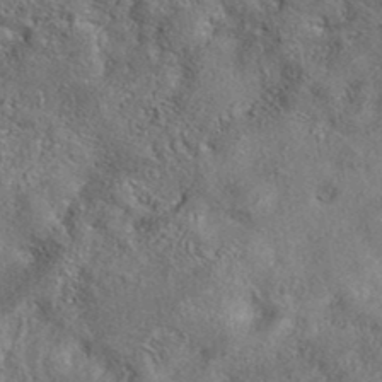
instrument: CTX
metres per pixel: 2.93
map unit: eAb
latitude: 38.3278
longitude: 112.5196
